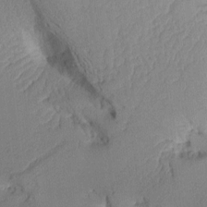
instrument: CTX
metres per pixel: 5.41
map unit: Aa
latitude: 10.2145
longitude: -127.0270
